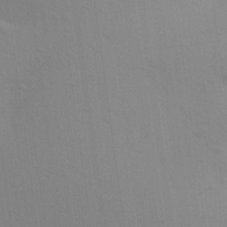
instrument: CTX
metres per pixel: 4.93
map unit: Aa
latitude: 25.7260
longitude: -145.7260
